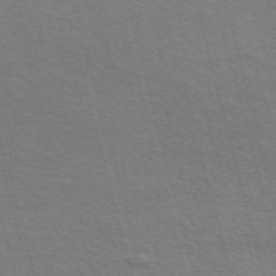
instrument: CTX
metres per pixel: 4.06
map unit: Nve
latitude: -57.0864
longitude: 63.8044
